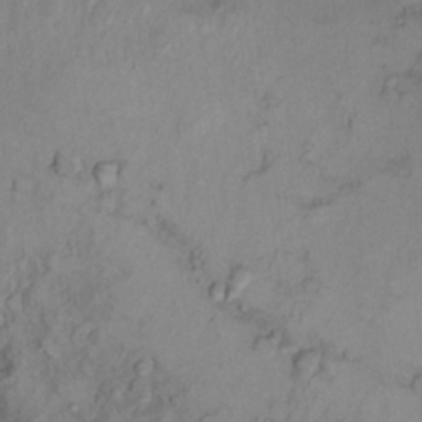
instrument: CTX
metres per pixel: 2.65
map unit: Ht
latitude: 11.9150
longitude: -32.0822
